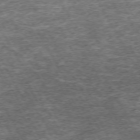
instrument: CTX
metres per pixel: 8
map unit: Hpe
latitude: -71.6344
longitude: 13.4266
